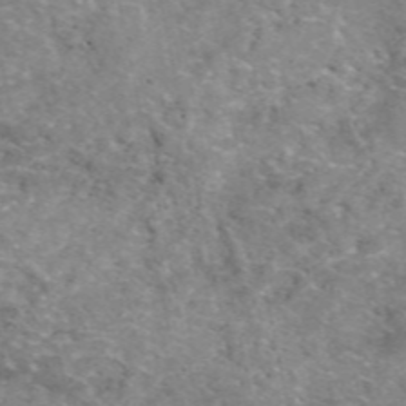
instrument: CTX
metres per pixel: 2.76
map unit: eAb
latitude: 49.7828
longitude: 111.0675
